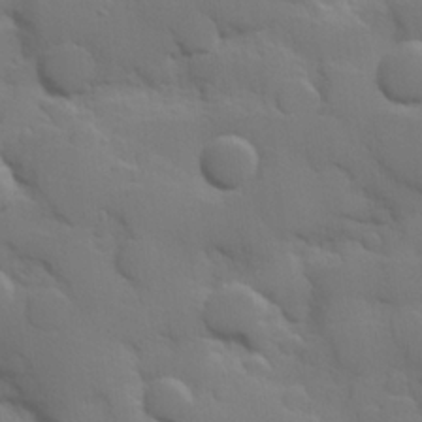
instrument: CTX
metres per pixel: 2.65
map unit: Hve
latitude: 24.8002
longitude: 148.4062
